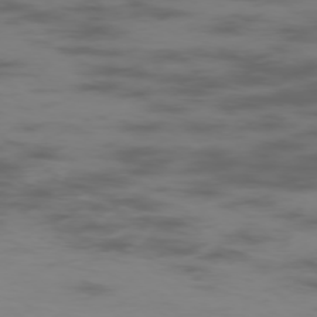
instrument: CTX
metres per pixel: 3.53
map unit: Hpe
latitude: -76.2928
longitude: -10.7435
